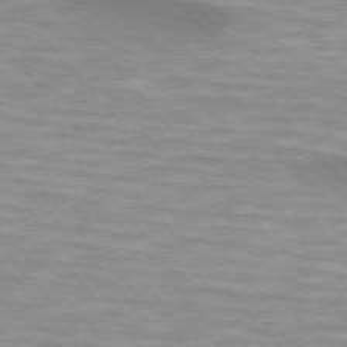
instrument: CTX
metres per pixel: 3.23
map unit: lApd
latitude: 74.6302
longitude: -61.0458
